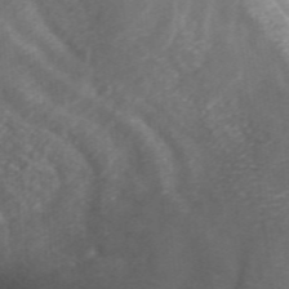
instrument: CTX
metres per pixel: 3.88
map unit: ANa
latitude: 43.4238
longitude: 26.1416
